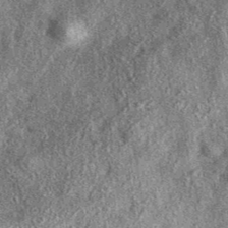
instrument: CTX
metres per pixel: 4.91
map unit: eAb
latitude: 39.7261
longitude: 106.8219
